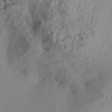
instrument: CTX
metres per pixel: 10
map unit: Aa
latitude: 30.2901
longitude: -132.9136
